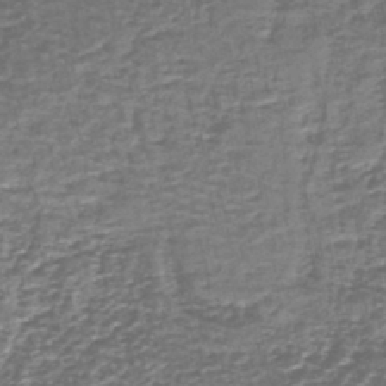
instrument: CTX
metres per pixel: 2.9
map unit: lHb
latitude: -43.8233
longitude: 53.5777
